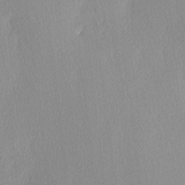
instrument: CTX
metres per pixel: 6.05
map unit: Ave
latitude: 3.7071
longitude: -113.3482
